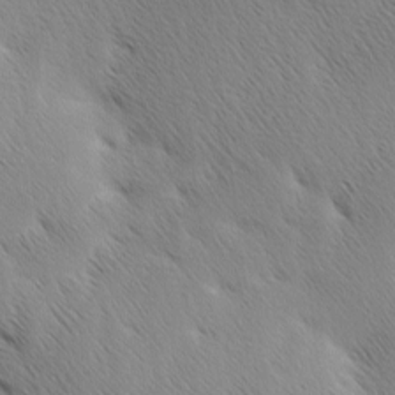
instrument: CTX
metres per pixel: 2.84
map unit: Ave
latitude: 0.8947
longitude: -114.6490
